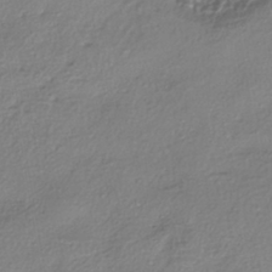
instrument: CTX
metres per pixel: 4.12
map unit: eHh
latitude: -42.0661
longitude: 122.2551
